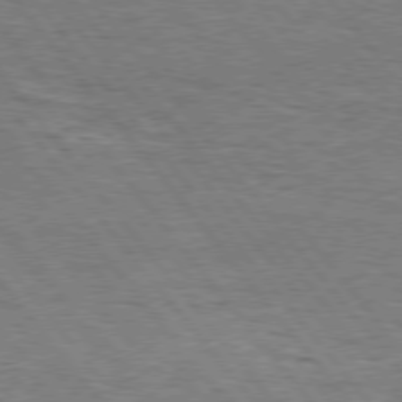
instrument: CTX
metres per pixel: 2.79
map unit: Hpe
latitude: 75.8394
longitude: -156.8569
